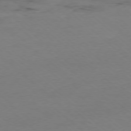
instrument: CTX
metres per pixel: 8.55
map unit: Ap
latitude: -78.1605
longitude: -90.2334
